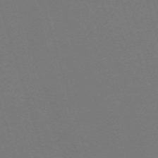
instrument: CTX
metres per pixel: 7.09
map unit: eHh
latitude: -62.7085
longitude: 51.0675
